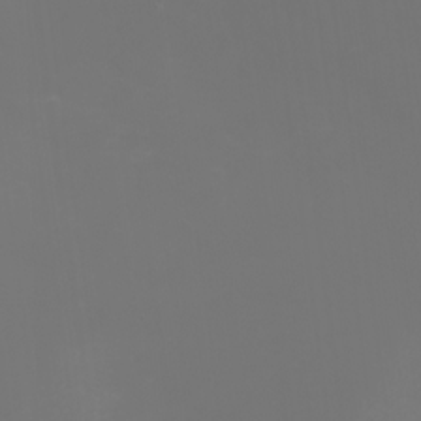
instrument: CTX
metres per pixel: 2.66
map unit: Nhu
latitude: -2.1605
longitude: -76.4790
